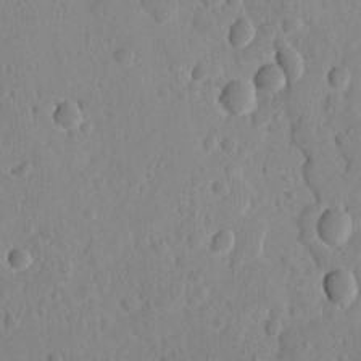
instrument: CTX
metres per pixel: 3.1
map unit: lAvf
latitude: -9.1809
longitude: -119.8772
